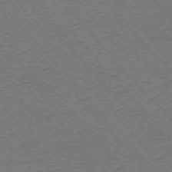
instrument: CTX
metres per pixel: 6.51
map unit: Ap
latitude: -75.9367
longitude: -86.1767
